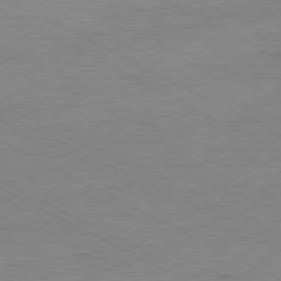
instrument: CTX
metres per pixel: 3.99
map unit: Ap
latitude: -80.3307
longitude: -83.1592
